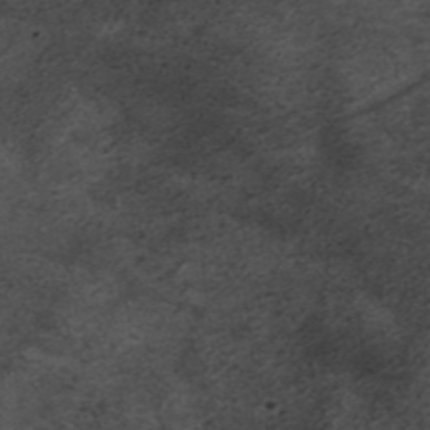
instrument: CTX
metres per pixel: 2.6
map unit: ANa
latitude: 35.9717
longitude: 13.9178
